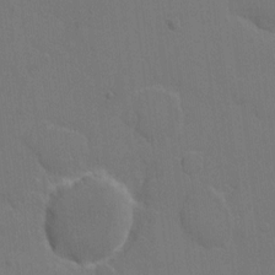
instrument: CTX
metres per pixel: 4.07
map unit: eHh
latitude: 5.3293
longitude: -66.0255
